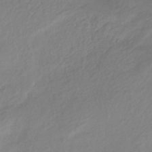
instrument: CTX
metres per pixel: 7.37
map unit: HNhu
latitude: -41.4643
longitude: 93.4643
